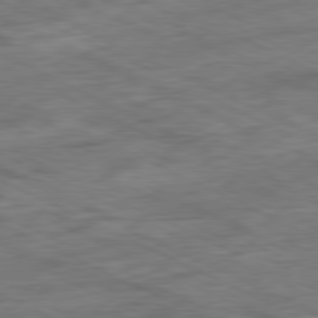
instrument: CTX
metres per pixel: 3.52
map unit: Ap
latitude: -80.9731
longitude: -91.5749
